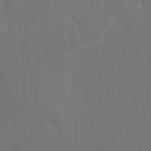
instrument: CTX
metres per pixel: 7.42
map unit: Nhu
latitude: -13.7856
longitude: -64.5168
